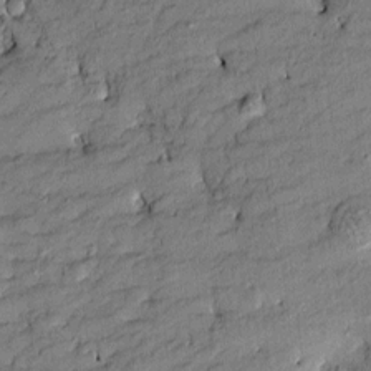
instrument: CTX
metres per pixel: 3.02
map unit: Htu
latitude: -8.8219
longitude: 177.0675
